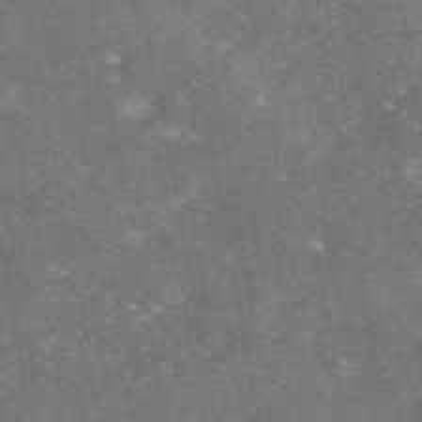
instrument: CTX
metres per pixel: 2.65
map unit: eAb
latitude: 47.3860
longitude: 120.8030
